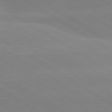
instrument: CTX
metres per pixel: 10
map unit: lApd
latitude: 80.3089
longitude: -152.2145
